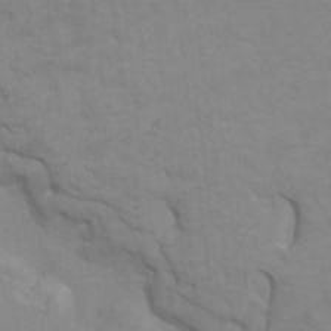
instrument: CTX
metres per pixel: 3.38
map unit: HNhu
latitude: 4.0633
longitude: -2.9136
